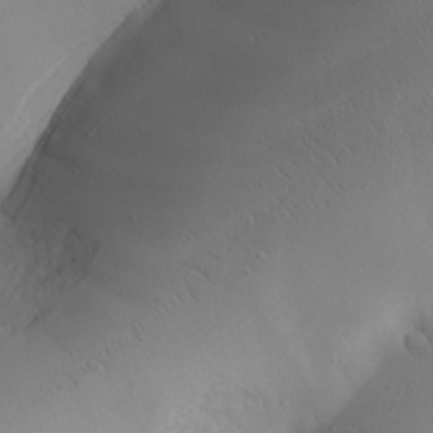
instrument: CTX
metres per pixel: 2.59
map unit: Aa
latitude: 25.8016
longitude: -144.3656
